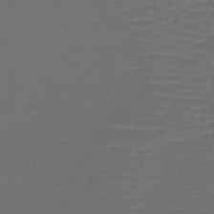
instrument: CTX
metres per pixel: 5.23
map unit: lHb
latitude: -43.1998
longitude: 77.1620
